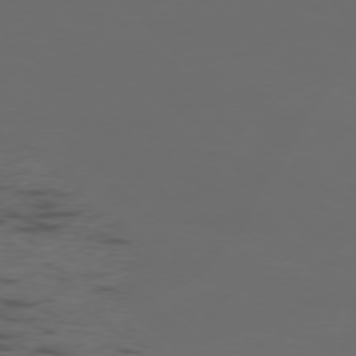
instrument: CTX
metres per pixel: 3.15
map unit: Ap
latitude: -76.4251
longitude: -82.4790
